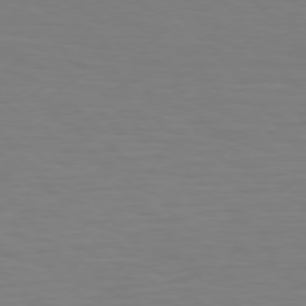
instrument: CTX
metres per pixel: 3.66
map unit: Hpe
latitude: 75.6694
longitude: -132.8947
